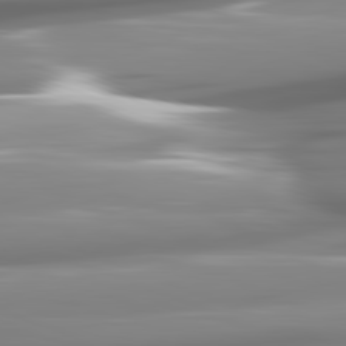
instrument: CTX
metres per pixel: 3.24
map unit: lApd
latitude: 81.9339
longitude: -148.6302
